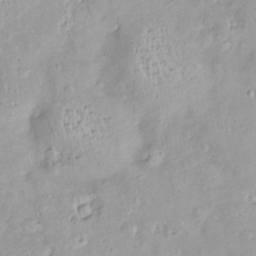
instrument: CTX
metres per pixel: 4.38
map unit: Nve
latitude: -8.1417
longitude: 174.5006
